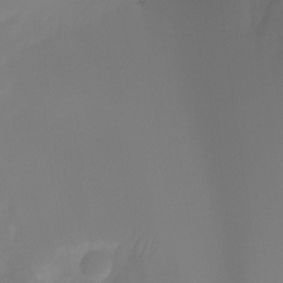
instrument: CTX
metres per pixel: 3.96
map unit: Ht
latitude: -15.7667
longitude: -49.2159
